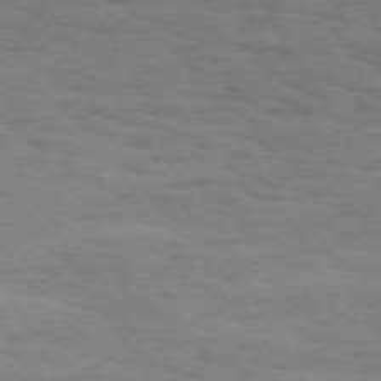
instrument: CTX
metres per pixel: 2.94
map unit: Hpe
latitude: 72.1200
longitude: -123.4804
